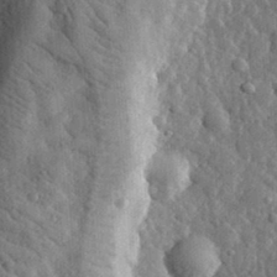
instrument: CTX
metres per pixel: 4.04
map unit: eHh
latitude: 33.6883
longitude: -80.1389
